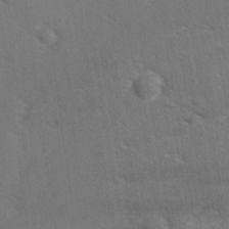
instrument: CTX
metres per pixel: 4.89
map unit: Ave
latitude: -8.2739
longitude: -120.6869
